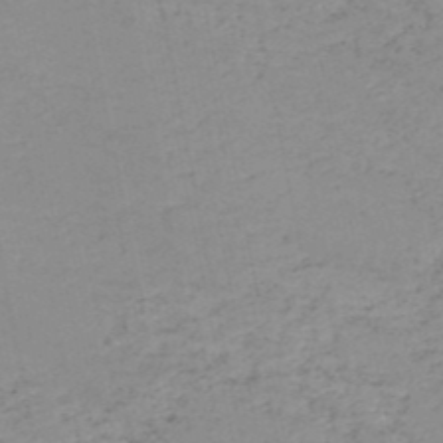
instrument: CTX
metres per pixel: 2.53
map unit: HNb
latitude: -51.2943
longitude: -53.1403
